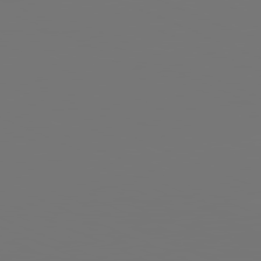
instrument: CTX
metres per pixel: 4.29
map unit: lApd
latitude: 81.5182
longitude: -153.1592
